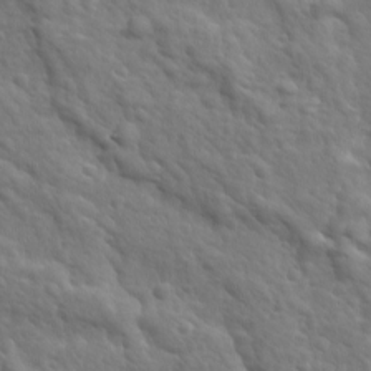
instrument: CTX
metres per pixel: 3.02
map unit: Ave
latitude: 17.7072
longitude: -132.6302
